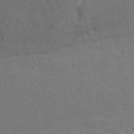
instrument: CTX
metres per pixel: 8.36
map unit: Hve
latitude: 25.5749
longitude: -92.6868
